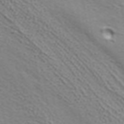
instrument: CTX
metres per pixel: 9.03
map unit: ANa
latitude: 38.9136
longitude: 24.7274
